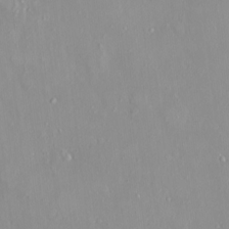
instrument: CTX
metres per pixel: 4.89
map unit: HNhu
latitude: 3.3670
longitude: 7.3887
